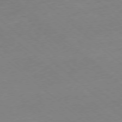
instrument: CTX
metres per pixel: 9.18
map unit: Hpe
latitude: -78.2361
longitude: 14.5007
